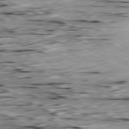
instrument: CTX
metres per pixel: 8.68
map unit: Ap
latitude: -81.2565
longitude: -96.9325
